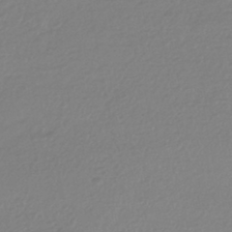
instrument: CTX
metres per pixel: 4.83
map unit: HNhu
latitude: -44.4251
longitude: 95.1998
